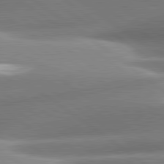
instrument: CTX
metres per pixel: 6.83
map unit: lApd
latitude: 80.9892
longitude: -157.4426
